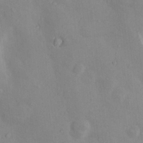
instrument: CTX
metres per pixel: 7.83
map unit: Nhu
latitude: 12.1578
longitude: -29.1592
